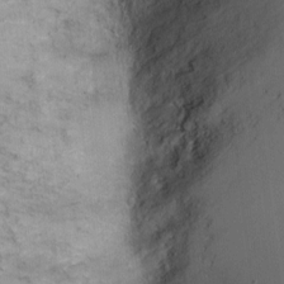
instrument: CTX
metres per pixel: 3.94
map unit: Ht
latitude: -2.1605
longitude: -28.7624
